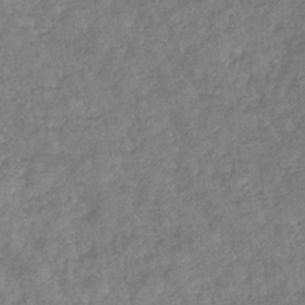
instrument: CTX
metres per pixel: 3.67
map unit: eHb
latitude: -32.4251
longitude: 73.2565
